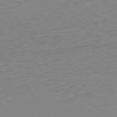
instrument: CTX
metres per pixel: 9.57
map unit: Ap
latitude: -79.7666
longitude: -63.5938
